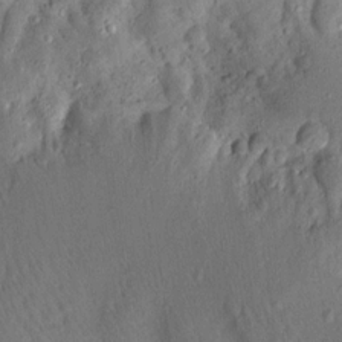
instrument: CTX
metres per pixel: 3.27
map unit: Aa
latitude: 13.0837
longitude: -140.7246
